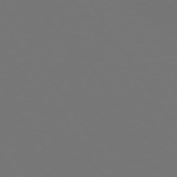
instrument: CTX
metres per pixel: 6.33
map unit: Hpe
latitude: 73.4805
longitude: -128.4223
